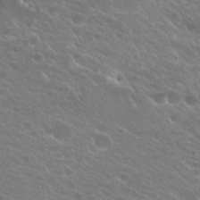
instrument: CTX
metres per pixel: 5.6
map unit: Hto
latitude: 25.2537
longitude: -37.9150
